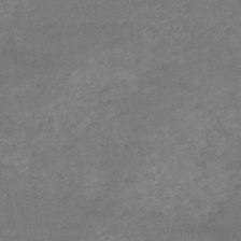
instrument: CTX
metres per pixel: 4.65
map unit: HNb
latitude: -54.2929
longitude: -34.8380
